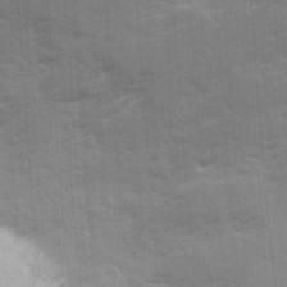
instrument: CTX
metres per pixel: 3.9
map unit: Ave
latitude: 12.2145
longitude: -102.4223
